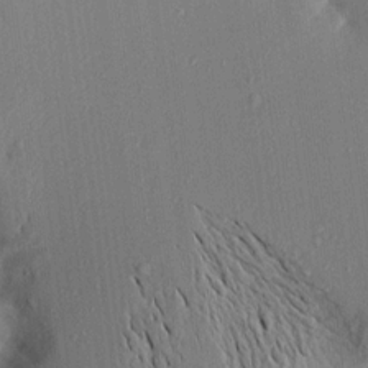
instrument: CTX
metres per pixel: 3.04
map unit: Aa
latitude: 15.8206
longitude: -147.8584
